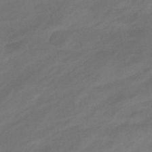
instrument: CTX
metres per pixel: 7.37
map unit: eHb
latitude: -43.5588
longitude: 85.2942
